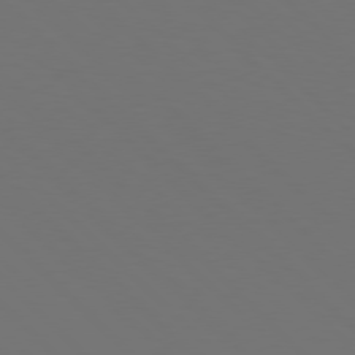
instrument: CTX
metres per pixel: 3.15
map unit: Hpe
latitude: 77.4048
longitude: -169.9339
